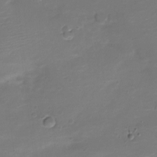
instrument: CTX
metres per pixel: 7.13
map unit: Nve
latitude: -20.9919
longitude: 104.8786
